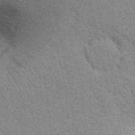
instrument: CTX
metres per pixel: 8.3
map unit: Aa
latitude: 29.4048
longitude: -146.4790
